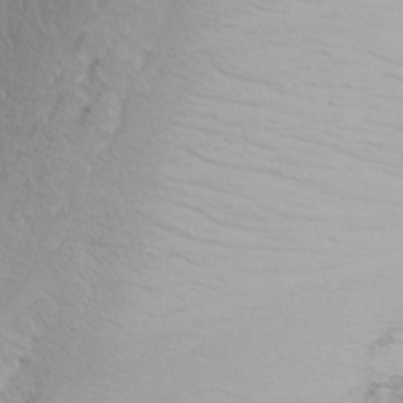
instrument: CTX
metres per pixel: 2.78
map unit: Nhu
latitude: -5.6344
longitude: -69.6505
